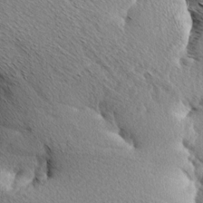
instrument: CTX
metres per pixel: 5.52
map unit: Aa
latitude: 7.1592
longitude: -137.7828
